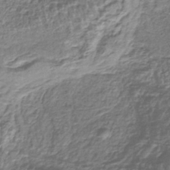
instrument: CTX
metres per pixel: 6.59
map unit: lHb
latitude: -42.4251
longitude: 64.9731
